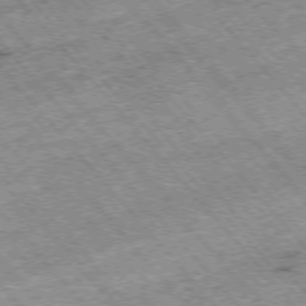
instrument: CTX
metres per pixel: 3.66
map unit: Hpe
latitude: -75.8801
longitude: -17.6883
